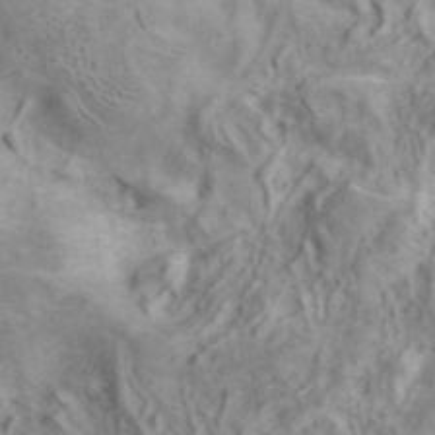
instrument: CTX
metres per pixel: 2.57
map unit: ANa
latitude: 41.1025
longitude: 15.1431
